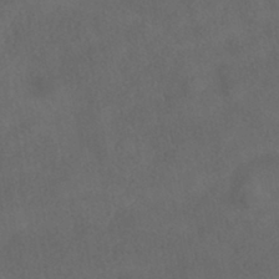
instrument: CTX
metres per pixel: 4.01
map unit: ANa
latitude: -39.2754
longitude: 97.1620
